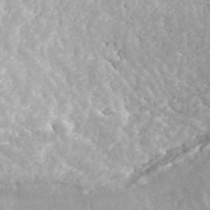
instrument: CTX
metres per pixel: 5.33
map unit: ANa
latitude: 43.6883
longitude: 28.6707
